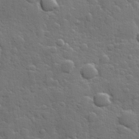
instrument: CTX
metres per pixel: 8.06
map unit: Hve
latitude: 25.1403
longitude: 148.8030
